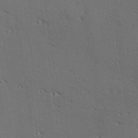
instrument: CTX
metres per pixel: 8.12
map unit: Hve
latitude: 26.1011
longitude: -91.8961
